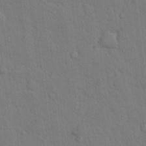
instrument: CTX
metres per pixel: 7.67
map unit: Hto
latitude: 9.8206
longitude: -61.3859
